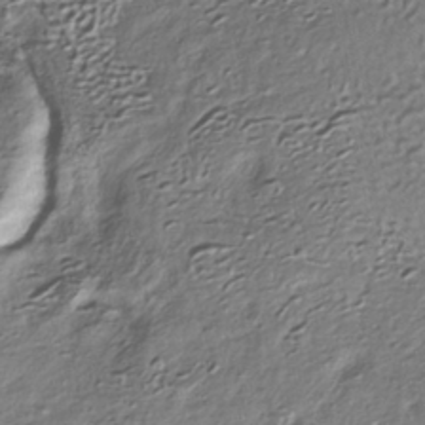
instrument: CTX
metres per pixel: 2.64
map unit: HNhu
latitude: -40.5007
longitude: 107.7289
